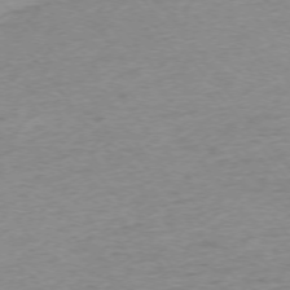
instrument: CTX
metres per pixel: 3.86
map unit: Ap
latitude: -74.8408
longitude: -84.4412
